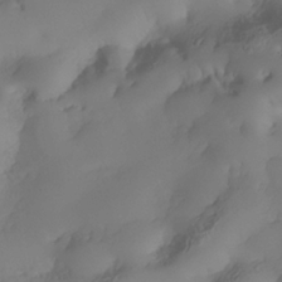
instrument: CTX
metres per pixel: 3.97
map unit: Nhe
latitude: -33.6911
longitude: -143.2726
